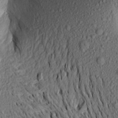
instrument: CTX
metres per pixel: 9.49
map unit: Aa
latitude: 18.1200
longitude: -147.2348
